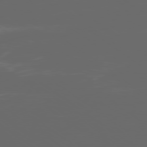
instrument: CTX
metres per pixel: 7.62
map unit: Ap
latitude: -79.5588
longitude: -59.8583
